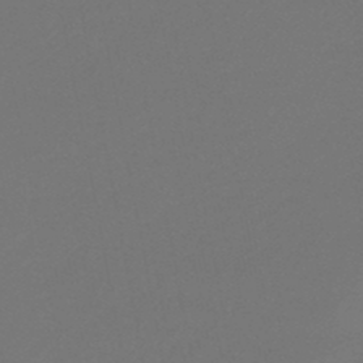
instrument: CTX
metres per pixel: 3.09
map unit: eHb
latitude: -47.6910
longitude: 86.0661
